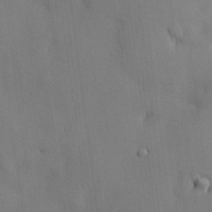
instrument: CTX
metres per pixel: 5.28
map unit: HNhu
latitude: 15.2726
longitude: 11.8422
